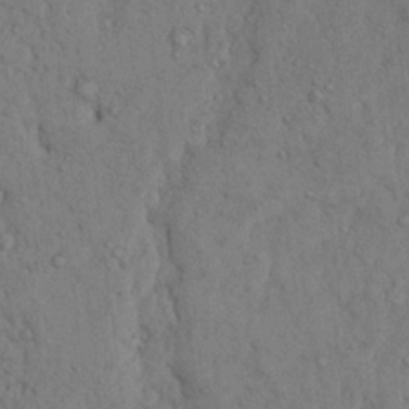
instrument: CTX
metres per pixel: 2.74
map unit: Ave
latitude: 23.6694
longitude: -134.4979
